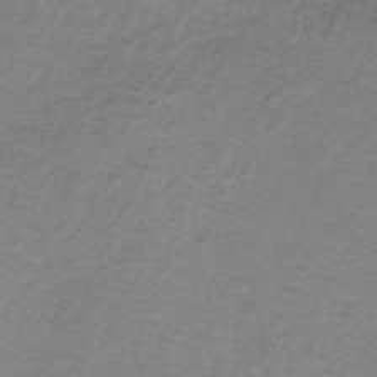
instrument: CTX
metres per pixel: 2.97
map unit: HNb
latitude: -32.8030
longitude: 58.4440
